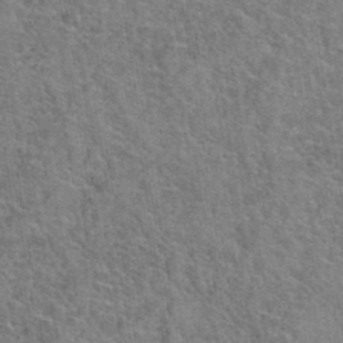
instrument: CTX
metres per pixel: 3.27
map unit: Hto
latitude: 39.4615
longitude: -43.0270
